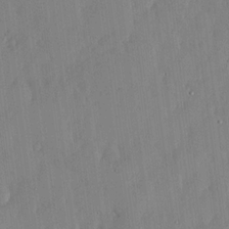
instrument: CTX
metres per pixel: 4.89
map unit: lHvf
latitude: 18.1011
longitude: -116.1389
